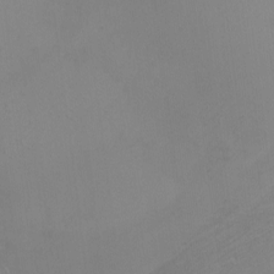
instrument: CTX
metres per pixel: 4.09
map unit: Nhu
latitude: -5.3509
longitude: -93.5749
